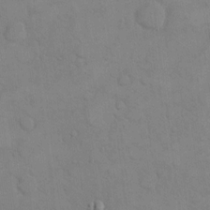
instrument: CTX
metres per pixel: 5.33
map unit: eHh
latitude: 16.2523
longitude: -66.8569
